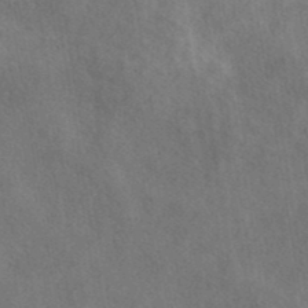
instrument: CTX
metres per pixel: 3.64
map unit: eAb
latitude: 40.9135
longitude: 103.1431
